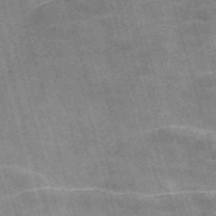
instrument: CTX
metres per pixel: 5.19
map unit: Nve
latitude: -59.1053
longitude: 65.9367
